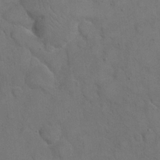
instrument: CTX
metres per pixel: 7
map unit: eHh
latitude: 21.1026
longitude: -59.4426
